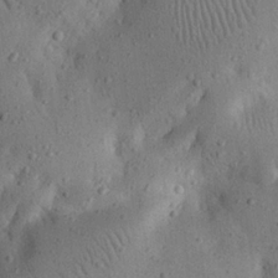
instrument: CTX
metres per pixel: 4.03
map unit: eHh
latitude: 24.6679
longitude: -70.5168
